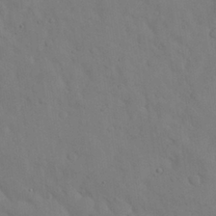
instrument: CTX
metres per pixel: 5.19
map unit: Nhu
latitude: 27.9150
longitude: -72.5735
